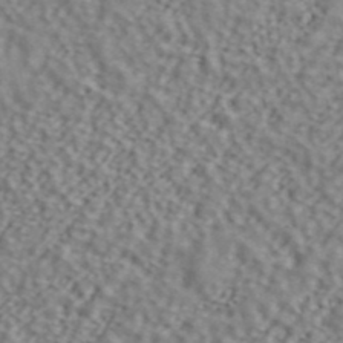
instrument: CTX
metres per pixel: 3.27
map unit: ANa
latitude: 45.0836
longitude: 44.7085
